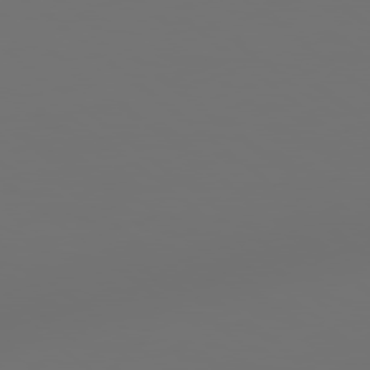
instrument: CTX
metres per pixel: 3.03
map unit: Hpe
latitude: 78.5924
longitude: 177.1620
